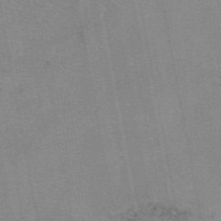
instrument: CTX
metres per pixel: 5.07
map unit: eAb
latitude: 49.1214
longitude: 103.8233
